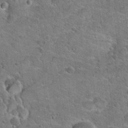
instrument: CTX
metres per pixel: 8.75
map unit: Hto
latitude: 20.6491
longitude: -49.0458
